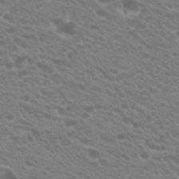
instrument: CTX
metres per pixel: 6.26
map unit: Hto
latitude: 23.2159
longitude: -35.8772
